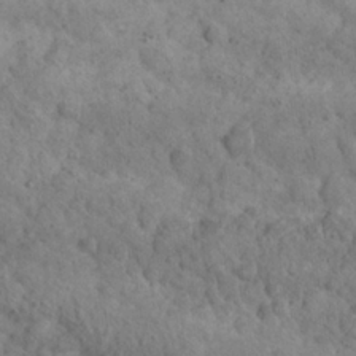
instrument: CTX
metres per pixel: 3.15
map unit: Nhu
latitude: 22.7813
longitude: -67.0647
